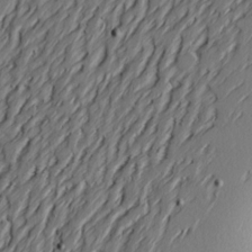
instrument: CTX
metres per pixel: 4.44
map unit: Hve
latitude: 12.7058
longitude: -91.4237
